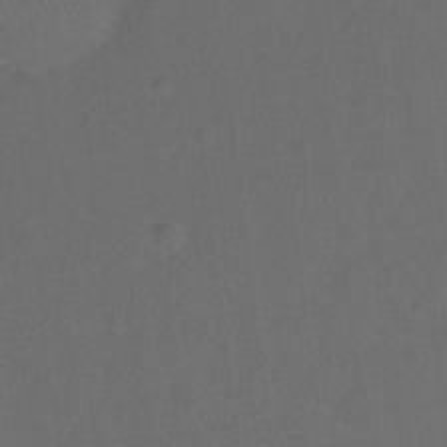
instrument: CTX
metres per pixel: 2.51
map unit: Hto
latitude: -10.3306
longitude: -37.0837
